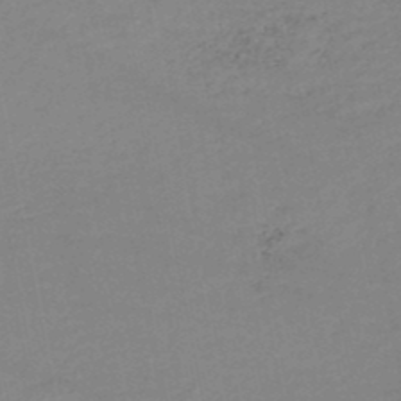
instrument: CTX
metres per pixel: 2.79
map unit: HNb
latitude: -48.0472
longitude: 58.4628
